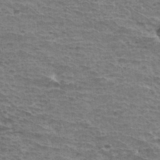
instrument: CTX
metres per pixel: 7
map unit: Hto
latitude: 35.1025
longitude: -43.3482
